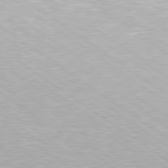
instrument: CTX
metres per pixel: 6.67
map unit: Hpe
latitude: 79.3671
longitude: -153.8017
